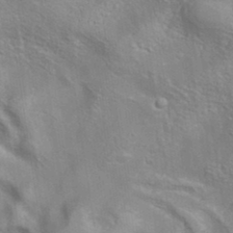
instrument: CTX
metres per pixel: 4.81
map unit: eAb
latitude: 34.8002
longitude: 111.4265
